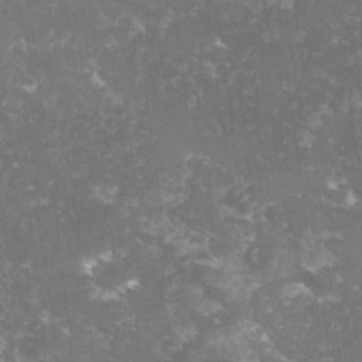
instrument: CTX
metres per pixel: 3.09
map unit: lHvf
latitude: -14.8030
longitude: -98.8569
